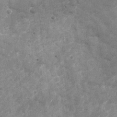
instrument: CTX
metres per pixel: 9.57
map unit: Nhu
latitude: -28.4062
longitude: -75.1592
